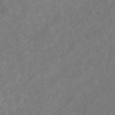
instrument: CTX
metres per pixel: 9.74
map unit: eHb
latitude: -31.3132
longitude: 70.5763
